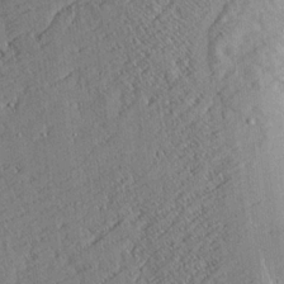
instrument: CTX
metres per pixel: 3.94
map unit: Aa
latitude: 17.7450
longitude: -142.5735
